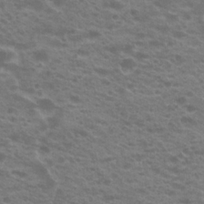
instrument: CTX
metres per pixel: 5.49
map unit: Hto
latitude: 21.4994
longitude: -37.1781
